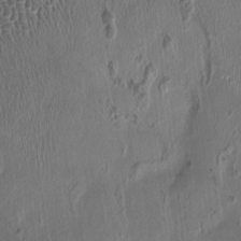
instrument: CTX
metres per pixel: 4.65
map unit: HNhu
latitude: 1.8583
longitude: -4.2900
